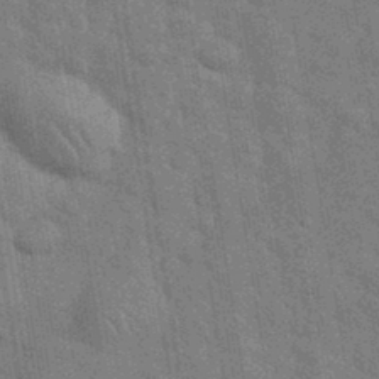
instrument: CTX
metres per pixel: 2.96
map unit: eHh
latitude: 36.4790
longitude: -65.9906
